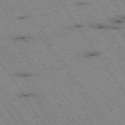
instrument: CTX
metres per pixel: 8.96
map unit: Hpe
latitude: -74.5763
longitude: 1.4455
